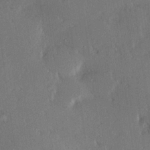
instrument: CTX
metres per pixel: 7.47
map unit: Hve
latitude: 27.4993
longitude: -93.3292
